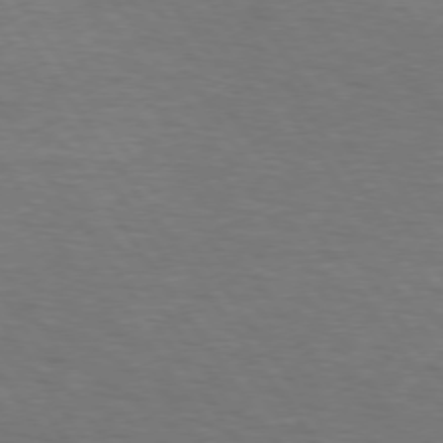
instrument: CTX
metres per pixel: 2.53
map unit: lApd
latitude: 74.4034
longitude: -74.8947
